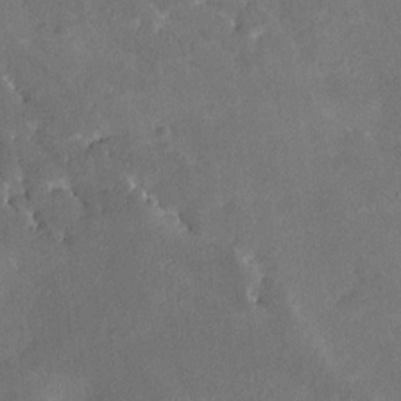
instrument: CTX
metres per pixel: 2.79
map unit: HNhu
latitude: 6.4034
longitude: 3.3320
